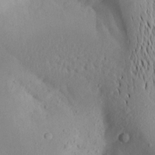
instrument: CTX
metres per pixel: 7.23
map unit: Aa
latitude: 20.1200
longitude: -145.1214
